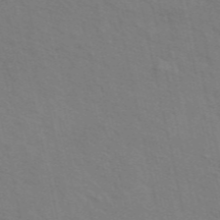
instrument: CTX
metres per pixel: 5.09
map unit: ANa
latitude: 49.2348
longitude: -76.4979
